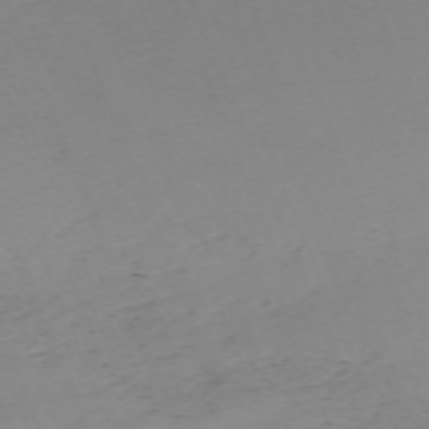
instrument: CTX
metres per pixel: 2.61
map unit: Nhu
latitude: -67.9178
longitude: 38.1228
